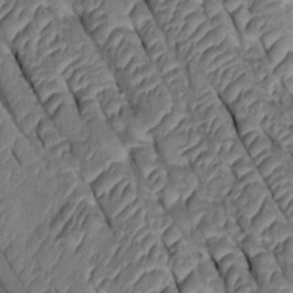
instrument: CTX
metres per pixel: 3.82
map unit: Htu
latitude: 0.6868
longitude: 147.6722
